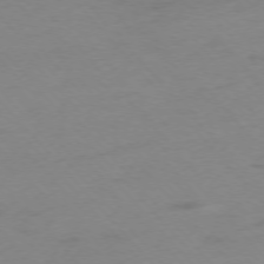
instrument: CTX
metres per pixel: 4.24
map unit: Ap
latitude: -76.0094
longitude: -71.7261
